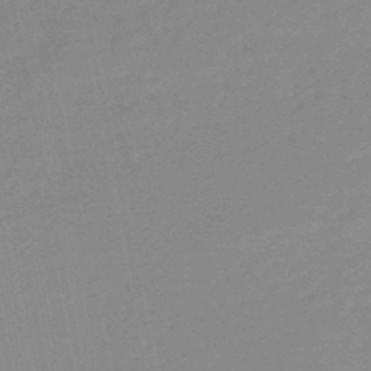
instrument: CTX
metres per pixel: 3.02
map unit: lHb
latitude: -48.2740
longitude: 64.5952
